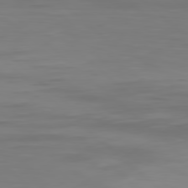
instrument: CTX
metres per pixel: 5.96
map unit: Hpe
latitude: 77.9717
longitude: -124.8946
